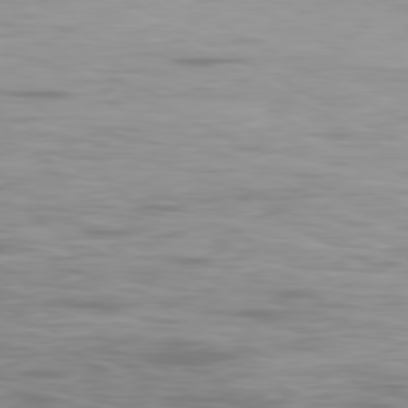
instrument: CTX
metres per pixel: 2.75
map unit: Ap
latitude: -80.7841
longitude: -59.6505
